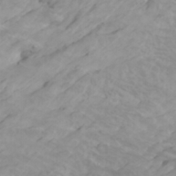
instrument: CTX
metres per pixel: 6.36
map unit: Htu
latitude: -6.7652
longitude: -70.9136
